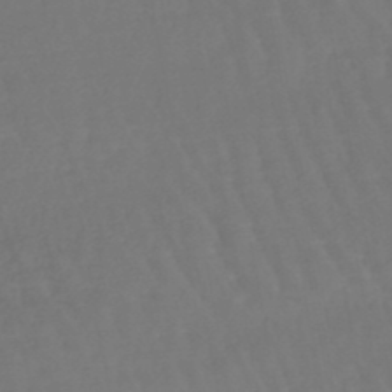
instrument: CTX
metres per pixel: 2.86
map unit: eHb
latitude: -46.6140
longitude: 79.1053
